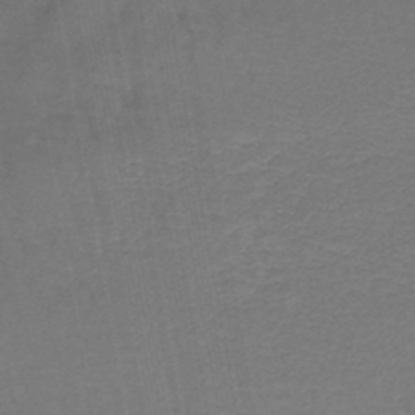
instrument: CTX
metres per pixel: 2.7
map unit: lHb
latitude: -43.6343
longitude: 65.7667
